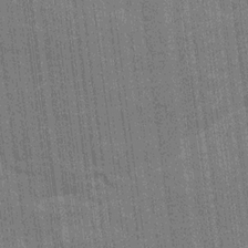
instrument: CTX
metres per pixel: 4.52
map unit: Ave
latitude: 15.6883
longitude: -138.3467
